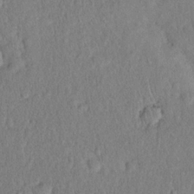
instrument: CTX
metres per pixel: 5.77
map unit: eHh
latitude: 19.3292
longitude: -62.8947
